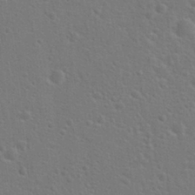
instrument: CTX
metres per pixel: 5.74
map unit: Hto
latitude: 22.6679
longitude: -47.5749
